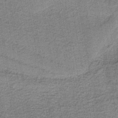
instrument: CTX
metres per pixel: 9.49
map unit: eAb
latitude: -38.9920
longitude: 52.6329
